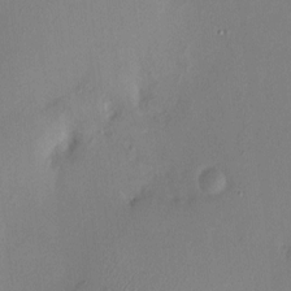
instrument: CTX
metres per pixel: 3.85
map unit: HNhu
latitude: 7.1403
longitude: 1.3699
